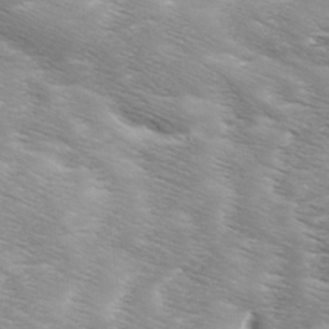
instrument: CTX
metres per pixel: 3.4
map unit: Ave
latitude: 11.0081
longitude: -106.4223
